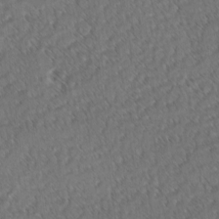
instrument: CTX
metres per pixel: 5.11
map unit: lAvf
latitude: -3.2942
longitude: -114.3278
